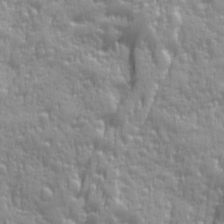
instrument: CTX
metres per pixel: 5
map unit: Ave
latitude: 12.6491
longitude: -103.8961
